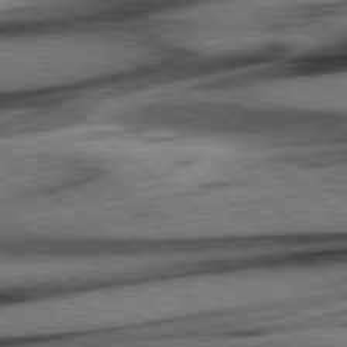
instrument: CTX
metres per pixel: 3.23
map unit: Hpe
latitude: 78.4412
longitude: -153.7450
